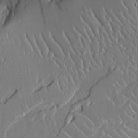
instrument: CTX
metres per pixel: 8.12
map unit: Aa
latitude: 12.8191
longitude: -126.8191
